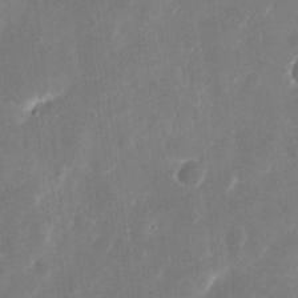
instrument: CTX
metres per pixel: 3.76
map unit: eHh
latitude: 10.7813
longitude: -71.7827
